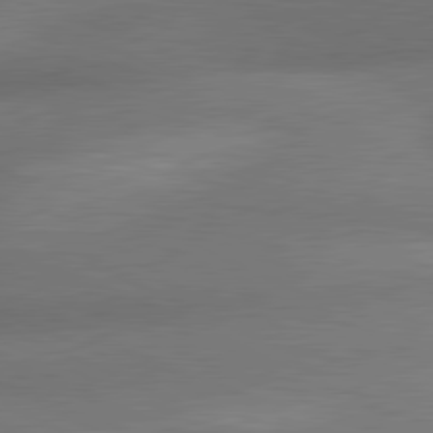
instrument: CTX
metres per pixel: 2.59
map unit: lApd
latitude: 81.1025
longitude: 130.0661
